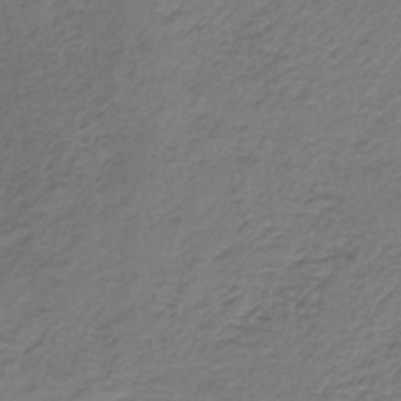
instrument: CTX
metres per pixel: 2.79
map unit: lHb
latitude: -35.3321
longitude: 61.5588
